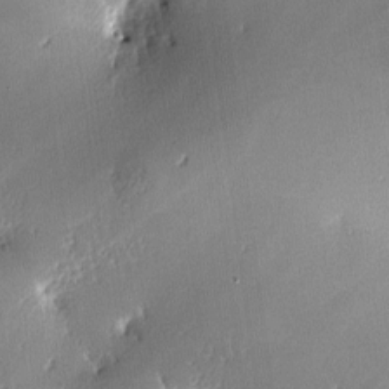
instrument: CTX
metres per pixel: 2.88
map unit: lAa
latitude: -10.7652
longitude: -125.0647
